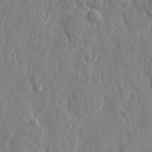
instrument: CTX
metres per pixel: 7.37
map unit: eHh
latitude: 12.4979
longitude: -70.1200
